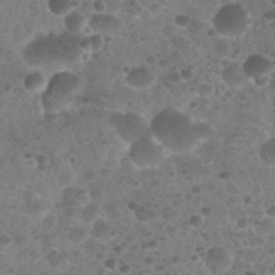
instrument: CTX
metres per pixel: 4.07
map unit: Nhu
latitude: 25.7071
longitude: -52.1767
